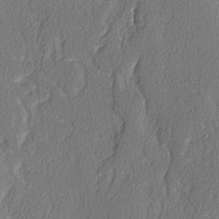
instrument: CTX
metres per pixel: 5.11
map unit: lAvf
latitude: -3.7477
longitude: -107.8016
